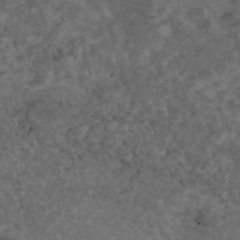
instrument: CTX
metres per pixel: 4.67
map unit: eAb
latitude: 45.1214
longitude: 115.8800
